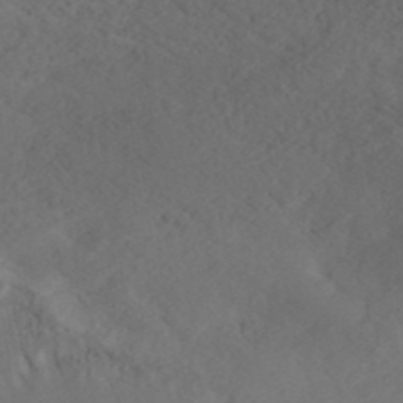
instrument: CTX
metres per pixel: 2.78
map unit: ANa
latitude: 44.7813
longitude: 37.5777
